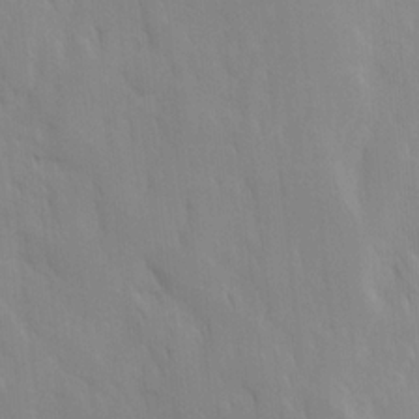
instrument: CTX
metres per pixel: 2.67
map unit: Ave
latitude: 9.7261
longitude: -104.2334
